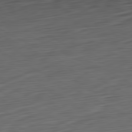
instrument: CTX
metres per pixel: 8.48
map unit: Ap
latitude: -82.0283
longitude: -77.5938
